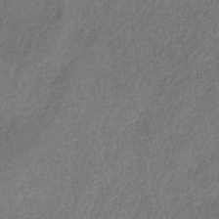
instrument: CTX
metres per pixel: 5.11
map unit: HNb
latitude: -32.0094
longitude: 59.3887
